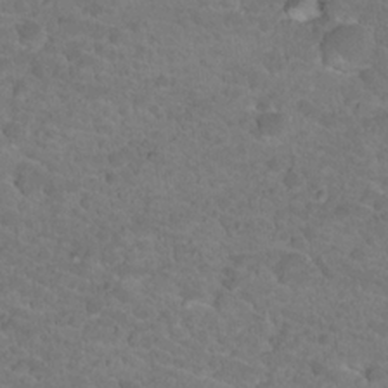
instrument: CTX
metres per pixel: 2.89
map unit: Hto
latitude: 18.2522
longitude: -34.5923
